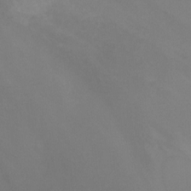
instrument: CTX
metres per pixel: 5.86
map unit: Nhu
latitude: -14.5196
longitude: -54.8380
